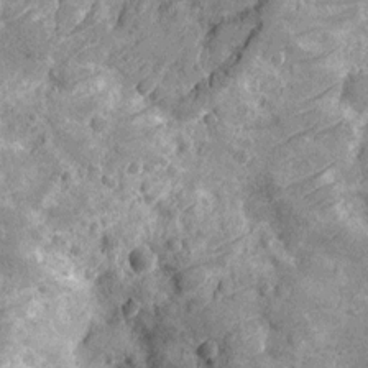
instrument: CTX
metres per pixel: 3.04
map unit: Nhu
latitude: -13.7100
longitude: -23.7072
